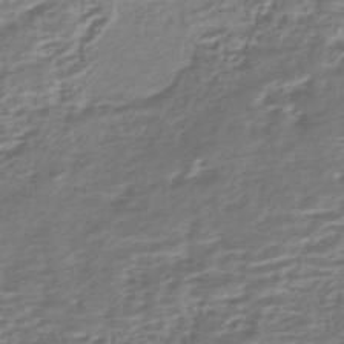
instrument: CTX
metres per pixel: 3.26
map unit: HNhu
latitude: -43.3131
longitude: 103.7100
